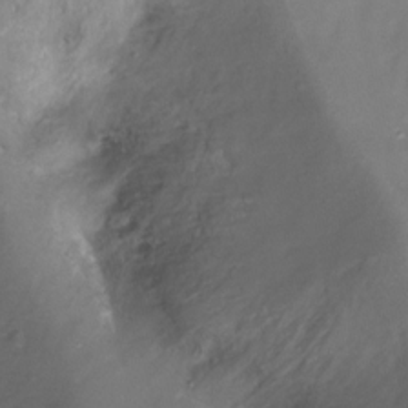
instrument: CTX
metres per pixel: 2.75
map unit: Nhu
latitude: -17.5022
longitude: -45.8583
